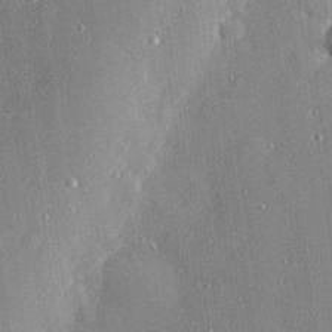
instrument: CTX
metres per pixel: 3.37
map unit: Hve
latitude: 27.4993
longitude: -90.3656
